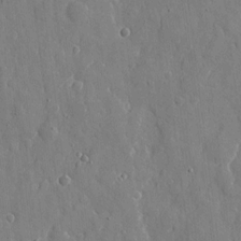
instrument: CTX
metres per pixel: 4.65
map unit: eHh
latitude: 8.8569
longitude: -69.5938
